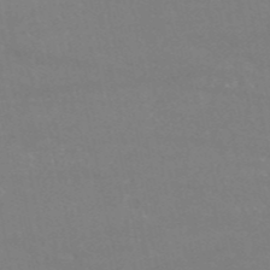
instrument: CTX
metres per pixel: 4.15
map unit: HNb
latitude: -53.6532
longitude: -34.3278
